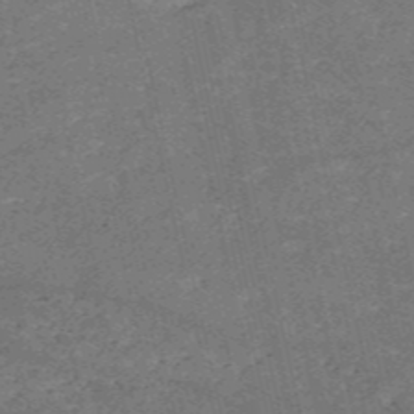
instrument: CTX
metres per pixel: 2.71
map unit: HNb
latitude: -54.8975
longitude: -40.3089
